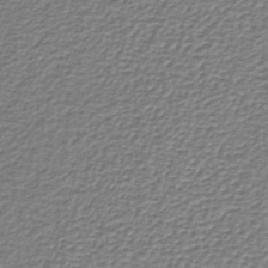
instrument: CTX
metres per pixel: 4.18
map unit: lHb
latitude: -36.7652
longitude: 58.6518
